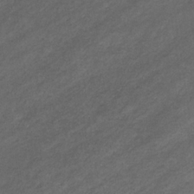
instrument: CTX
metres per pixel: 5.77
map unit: eHb
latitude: -32.2740
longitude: 70.8408
